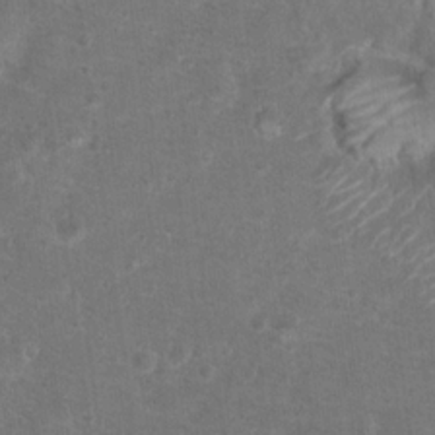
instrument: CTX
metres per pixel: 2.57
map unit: Hto
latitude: 17.6316
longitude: -41.5560
